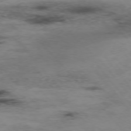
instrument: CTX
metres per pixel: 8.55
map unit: Hpe
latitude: -76.3495
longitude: -18.8191
